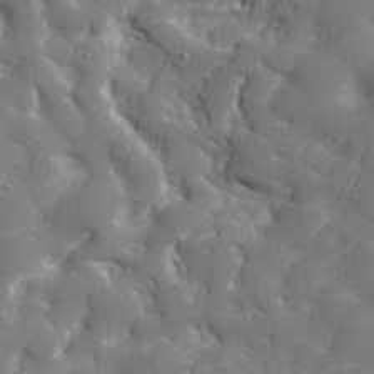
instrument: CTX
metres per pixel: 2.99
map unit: lHvf
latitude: 24.4790
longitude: 141.4454
